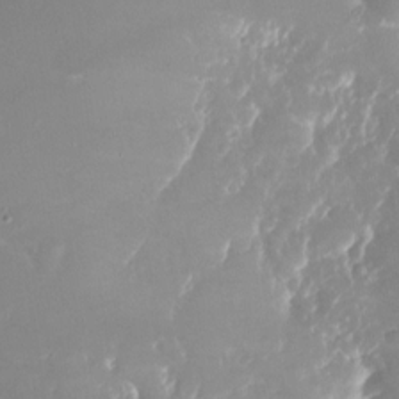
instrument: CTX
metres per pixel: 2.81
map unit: Nhu
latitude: -25.1809
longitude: -73.1026
